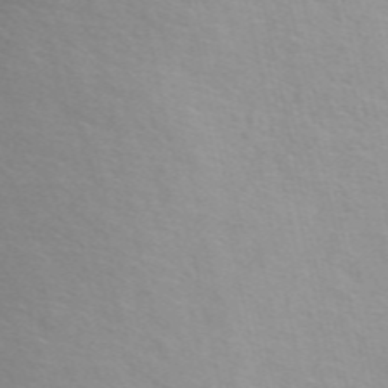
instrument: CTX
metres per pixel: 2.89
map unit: ANa
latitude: 49.8961
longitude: -73.4427
